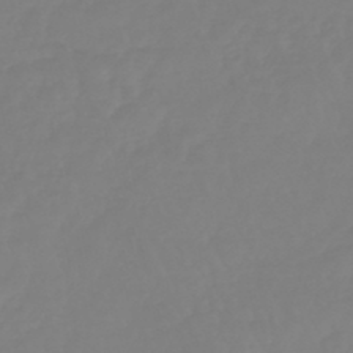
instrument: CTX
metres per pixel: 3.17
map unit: eHb
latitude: -45.4265
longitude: 81.1053
